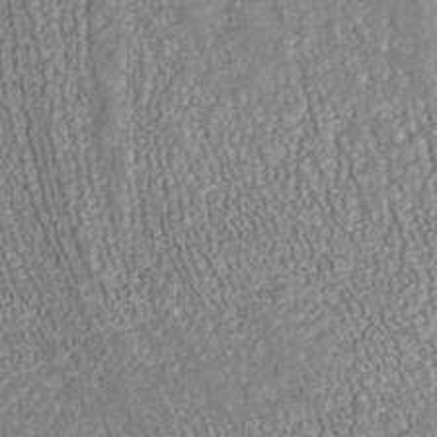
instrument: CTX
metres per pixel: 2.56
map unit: ANa
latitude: 40.2144
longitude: 22.2740
